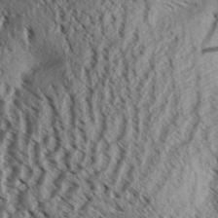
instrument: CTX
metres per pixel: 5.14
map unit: Aa
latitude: 32.6490
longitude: -137.3293
